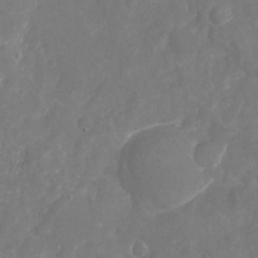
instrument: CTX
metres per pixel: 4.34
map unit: Nhu
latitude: -17.2943
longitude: -57.9528
